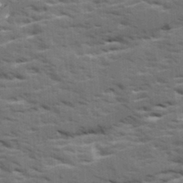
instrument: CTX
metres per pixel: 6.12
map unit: Ave
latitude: 18.3467
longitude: -130.0633
